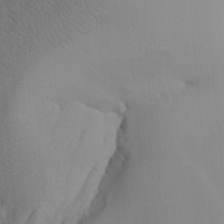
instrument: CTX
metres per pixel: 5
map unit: Aa
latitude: 27.6127
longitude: -131.8962
